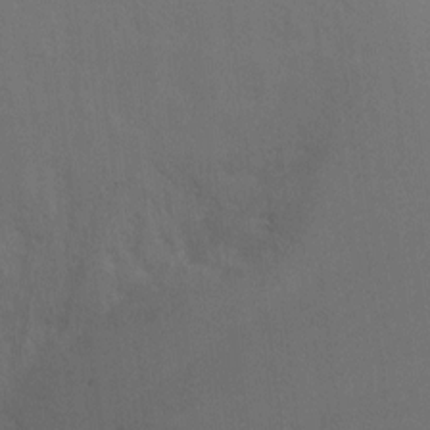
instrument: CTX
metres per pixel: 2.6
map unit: Ht
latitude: -8.5196
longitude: -32.8191
